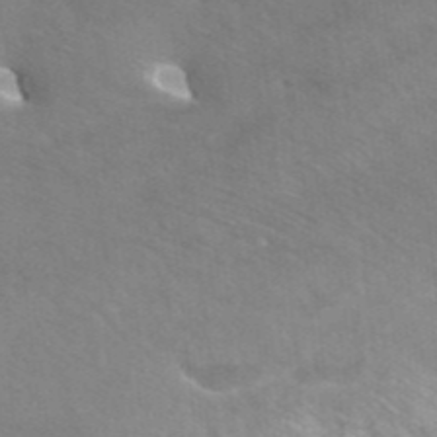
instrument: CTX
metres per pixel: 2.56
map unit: ANa
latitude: 42.2334
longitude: 25.6722
